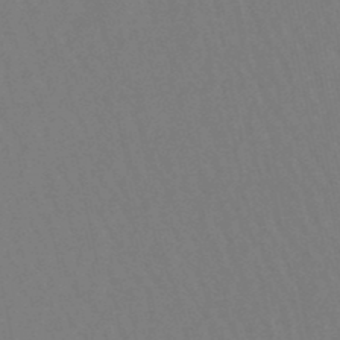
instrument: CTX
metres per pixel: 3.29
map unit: lHb
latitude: -49.5777
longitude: 71.5210
